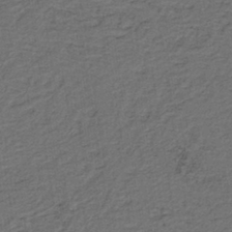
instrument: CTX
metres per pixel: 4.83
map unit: lHb
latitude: -39.7667
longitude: 55.1998
